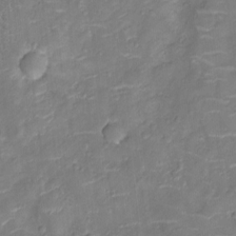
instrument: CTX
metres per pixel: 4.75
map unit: Nhu
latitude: -11.8800
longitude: -22.0822
